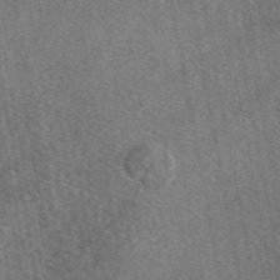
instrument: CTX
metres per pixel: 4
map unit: eAb
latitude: 48.4979
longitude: 111.7099
